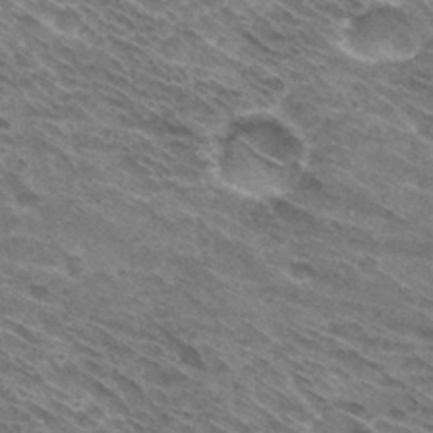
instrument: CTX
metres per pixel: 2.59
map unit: Hto
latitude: 30.8191
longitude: -45.0458
